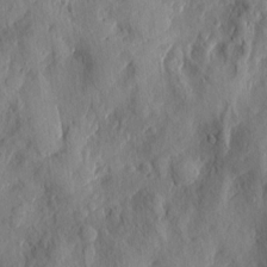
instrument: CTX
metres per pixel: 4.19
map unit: eHh
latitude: 5.2726
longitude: -73.4427
